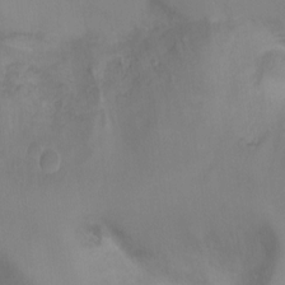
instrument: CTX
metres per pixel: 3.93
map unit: Ht
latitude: -5.1620
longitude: -28.4223
